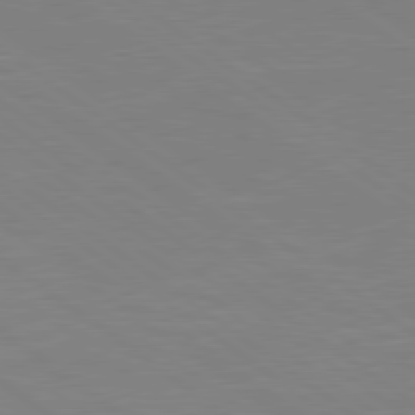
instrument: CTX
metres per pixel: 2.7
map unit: Hpe
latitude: 78.9136
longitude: -149.2915
